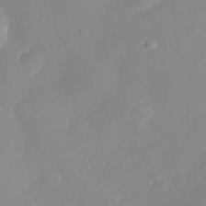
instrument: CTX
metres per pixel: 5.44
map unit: eHh
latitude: 31.4994
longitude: -58.9703
